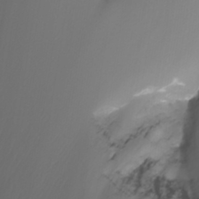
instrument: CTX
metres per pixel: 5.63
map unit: Nhu
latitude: -7.8233
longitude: -77.0458
